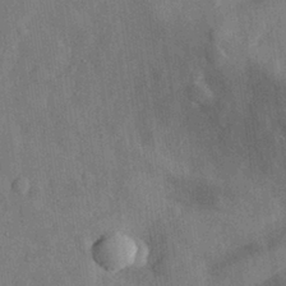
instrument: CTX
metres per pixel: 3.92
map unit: eHh
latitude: 29.8583
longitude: -77.2348
